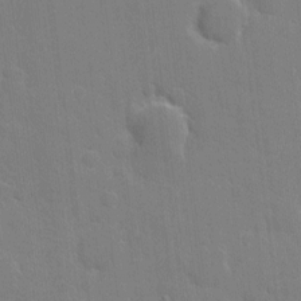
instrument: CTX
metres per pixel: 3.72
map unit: eHh
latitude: 5.3859
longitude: -67.1781
